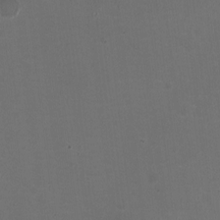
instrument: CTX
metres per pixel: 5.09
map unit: HNhu
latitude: -2.5951
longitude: -3.1214
